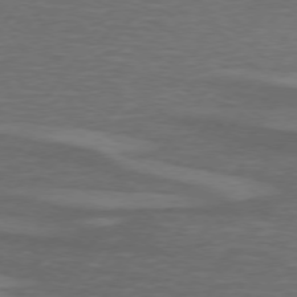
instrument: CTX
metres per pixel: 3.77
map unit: lApd
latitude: 74.7246
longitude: -79.1026
